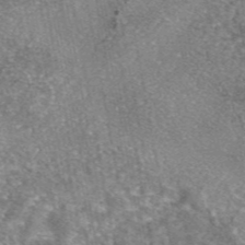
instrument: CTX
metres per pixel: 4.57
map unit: eAb
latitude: 45.9339
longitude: 103.5777
